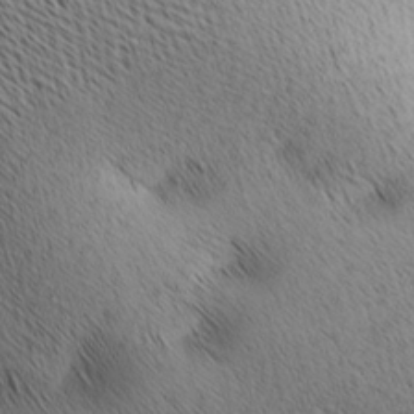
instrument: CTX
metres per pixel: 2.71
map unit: lAa
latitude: 10.3467
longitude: -107.8772
